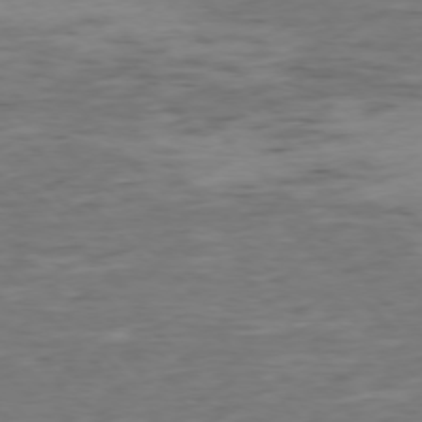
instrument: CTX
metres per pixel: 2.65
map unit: Ap
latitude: -76.7085
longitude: -91.9339
